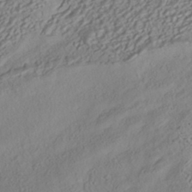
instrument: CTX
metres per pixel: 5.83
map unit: HNhu
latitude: -41.2565
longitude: 108.2173
